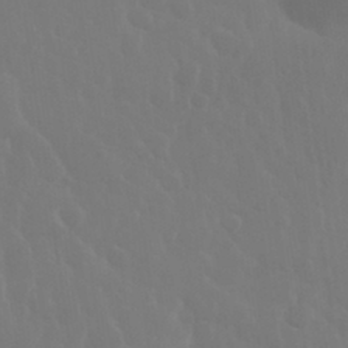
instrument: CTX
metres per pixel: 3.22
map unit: eHh
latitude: 34.0822
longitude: -58.3845
